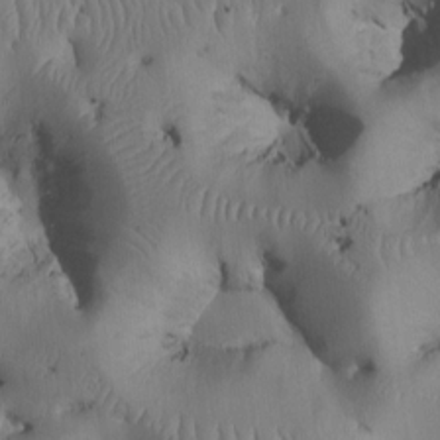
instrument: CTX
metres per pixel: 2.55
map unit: Htu
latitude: 3.4237
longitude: 147.8422
